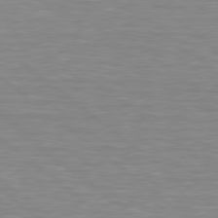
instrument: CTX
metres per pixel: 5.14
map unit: lApd
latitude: 79.1592
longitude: -89.0648
